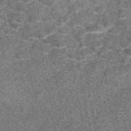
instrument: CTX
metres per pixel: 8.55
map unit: eAb
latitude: 48.0633
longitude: 106.8030
